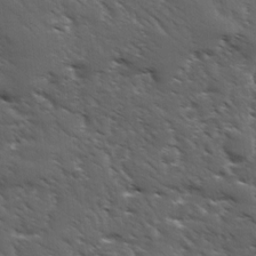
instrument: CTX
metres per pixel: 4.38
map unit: Ave
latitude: 11.1214
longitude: -103.6883
